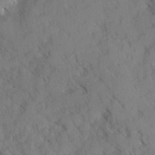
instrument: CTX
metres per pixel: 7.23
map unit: Ave
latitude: -0.6708
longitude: -111.0270
